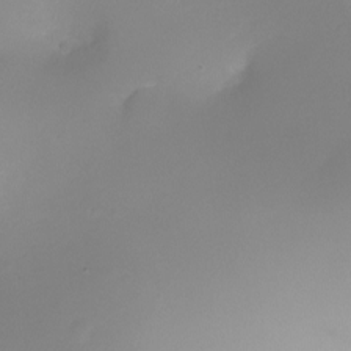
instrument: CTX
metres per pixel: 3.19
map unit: Ht
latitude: -6.5762
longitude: -20.7247
